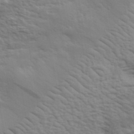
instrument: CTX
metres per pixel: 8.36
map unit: eHh
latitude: 36.8947
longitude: -81.0836
